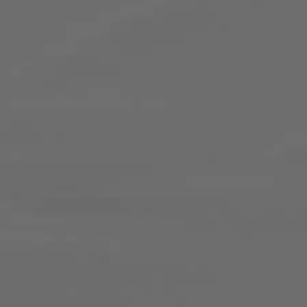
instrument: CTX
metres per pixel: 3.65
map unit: lApd
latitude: 80.1956
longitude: -116.6113
